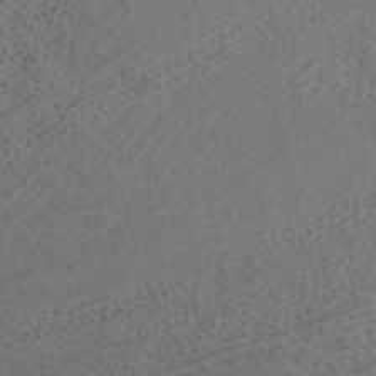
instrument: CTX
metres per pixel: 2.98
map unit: ANa
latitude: 41.4804
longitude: 27.7666
